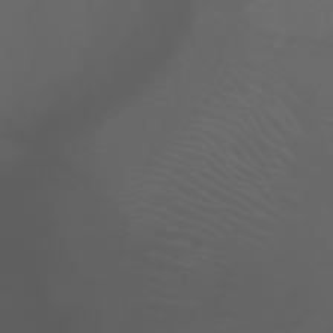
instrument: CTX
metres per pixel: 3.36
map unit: Nhu
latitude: -1.4833
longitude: -77.2348
